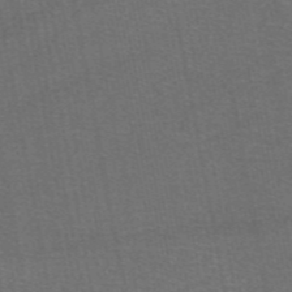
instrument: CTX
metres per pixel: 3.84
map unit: eAb
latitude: 47.5371
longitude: 105.4076
